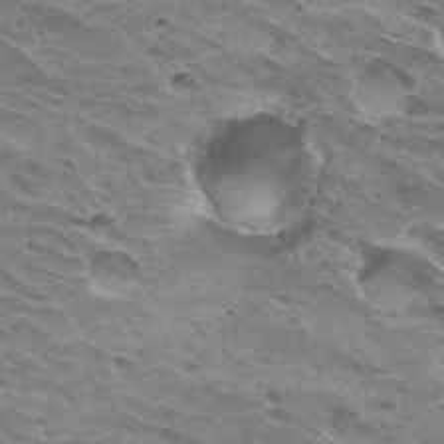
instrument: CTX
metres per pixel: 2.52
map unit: Hto
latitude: 32.4034
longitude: -40.4223
